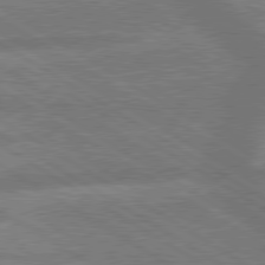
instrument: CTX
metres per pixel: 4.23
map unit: lApd
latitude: 79.6694
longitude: -165.9717
